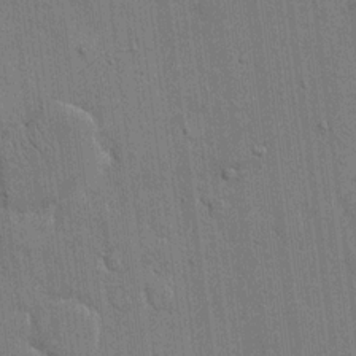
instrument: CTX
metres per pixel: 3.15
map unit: eHh
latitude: 15.0081
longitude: -68.8947
